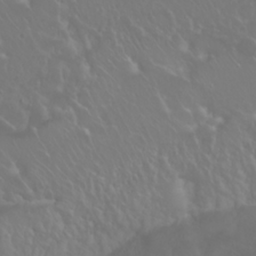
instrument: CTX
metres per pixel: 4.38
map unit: Nhu
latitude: 23.7638
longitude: -64.2711
